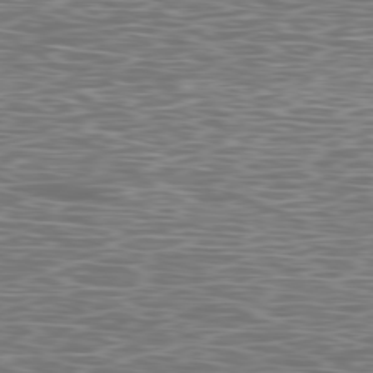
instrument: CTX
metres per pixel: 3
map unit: Ap
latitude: -79.9745
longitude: -71.5371
